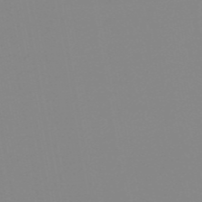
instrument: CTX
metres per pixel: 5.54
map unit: HNb
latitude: -54.4629
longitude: -49.3860
